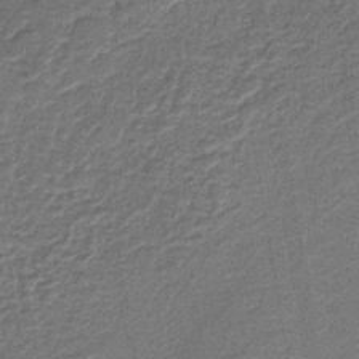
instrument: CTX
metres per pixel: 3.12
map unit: HNb
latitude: -39.3699
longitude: 50.7841
